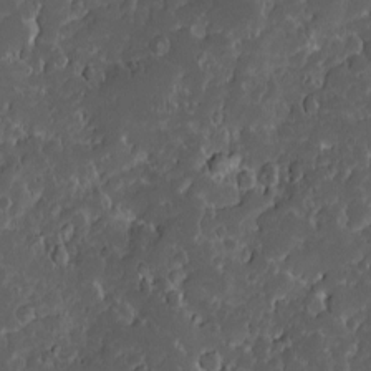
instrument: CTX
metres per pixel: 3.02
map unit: Ave
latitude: -10.3873
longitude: -117.0270
